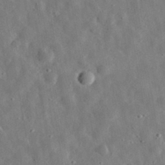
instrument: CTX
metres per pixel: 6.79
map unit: eHh
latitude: 31.7828
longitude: -77.3481
